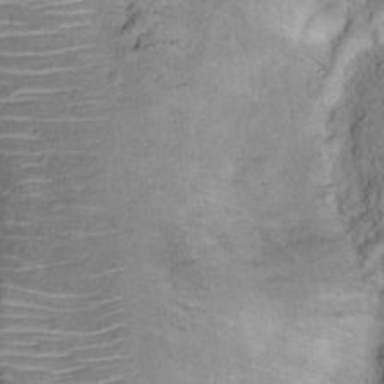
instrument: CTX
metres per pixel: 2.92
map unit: Ht
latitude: 14.6491
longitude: -40.5545
